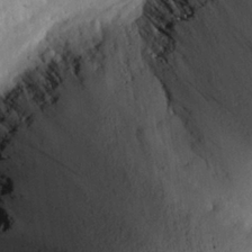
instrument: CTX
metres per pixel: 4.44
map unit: eHh
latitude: 27.0648
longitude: -79.5749
